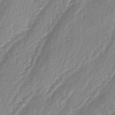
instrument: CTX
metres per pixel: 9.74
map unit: lAa
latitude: -4.3873
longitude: -129.4426
